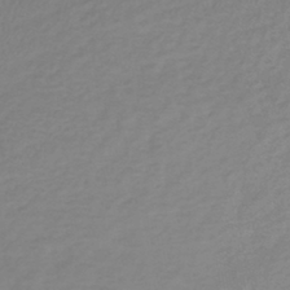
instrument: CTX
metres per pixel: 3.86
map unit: lHb
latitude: -40.3306
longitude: 72.4818
